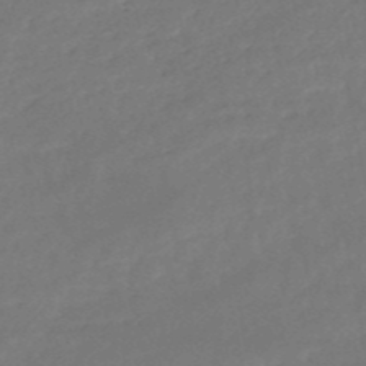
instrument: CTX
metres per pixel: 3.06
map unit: HNb
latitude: -51.1053
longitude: -39.1781
